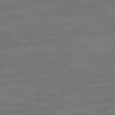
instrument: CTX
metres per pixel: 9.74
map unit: Ap
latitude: -76.0472
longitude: -84.4790
